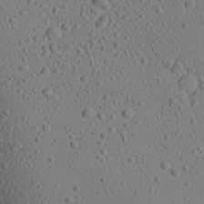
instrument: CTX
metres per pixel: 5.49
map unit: Aa
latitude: 23.4804
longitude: -144.3656
